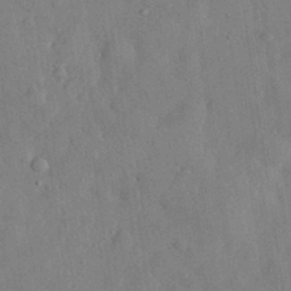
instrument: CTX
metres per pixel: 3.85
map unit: eHh
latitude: 29.9906
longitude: -77.5749
